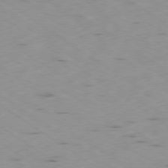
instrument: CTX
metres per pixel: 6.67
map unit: Ap
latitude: -79.2754
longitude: -72.5546
